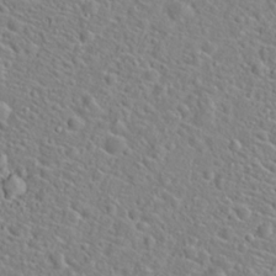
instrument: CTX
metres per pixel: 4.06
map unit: Hto
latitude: 21.2537
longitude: -45.0458
